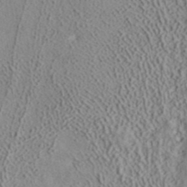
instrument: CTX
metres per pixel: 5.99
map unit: ANa
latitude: 39.3859
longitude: 18.7463
